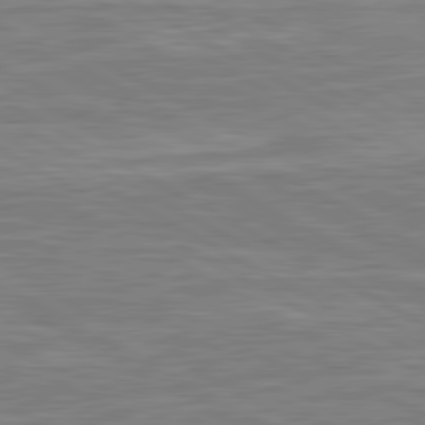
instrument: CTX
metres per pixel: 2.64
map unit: lApd
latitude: 80.8191
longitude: -173.0458
